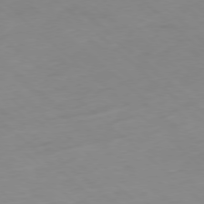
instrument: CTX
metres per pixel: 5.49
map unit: Hpe
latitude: -78.4062
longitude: -17.8961
